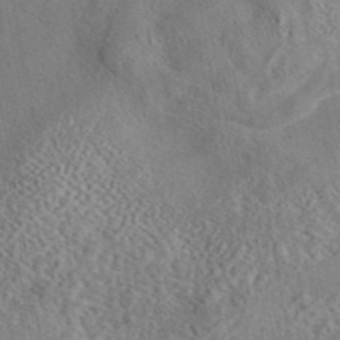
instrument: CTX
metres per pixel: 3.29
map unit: eAb
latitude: 43.5938
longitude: 108.8030
